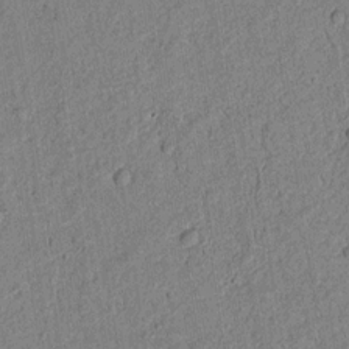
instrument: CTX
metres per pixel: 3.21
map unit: lAvf
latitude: 3.9717
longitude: 168.8408
